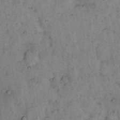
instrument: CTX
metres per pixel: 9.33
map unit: eHh
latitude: 15.7450
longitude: -64.5357
